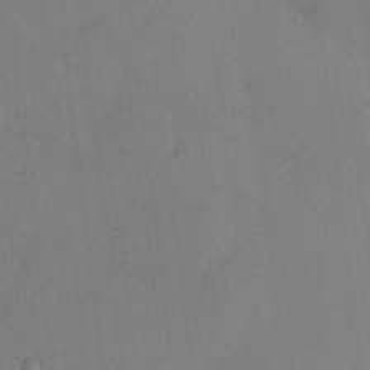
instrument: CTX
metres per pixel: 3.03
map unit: HNhu
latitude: 6.6679
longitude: -3.3104
